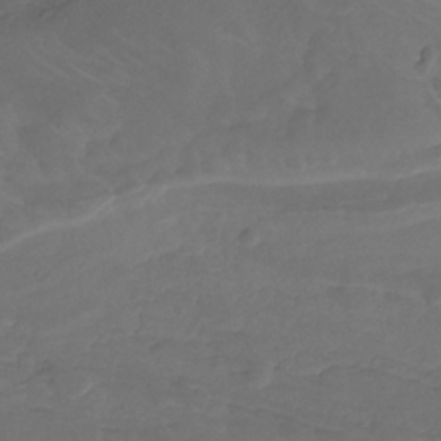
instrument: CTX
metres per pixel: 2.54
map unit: lHb
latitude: -32.1606
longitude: 63.9367
